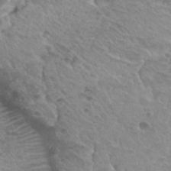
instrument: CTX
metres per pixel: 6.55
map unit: Hto
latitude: 31.1970
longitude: -47.9528
